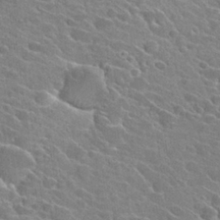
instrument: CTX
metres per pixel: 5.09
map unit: Hto
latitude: 26.4979
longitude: -42.4601
